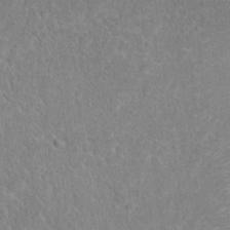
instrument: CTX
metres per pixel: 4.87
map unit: Hto
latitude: 17.5182
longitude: -37.1026
